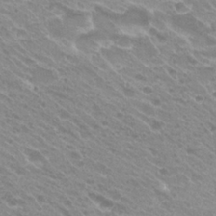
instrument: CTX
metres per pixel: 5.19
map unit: Hto
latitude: 26.1956
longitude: -36.3656
